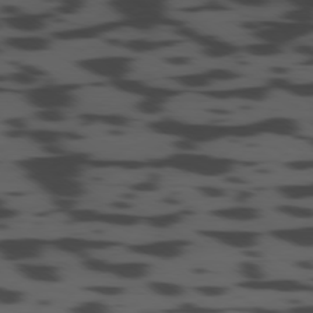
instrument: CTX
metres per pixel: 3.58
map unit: Ap
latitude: -79.5777
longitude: -63.0648
